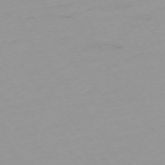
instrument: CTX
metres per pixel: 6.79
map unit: Ap
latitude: -74.1039
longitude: -80.0444
